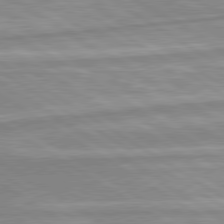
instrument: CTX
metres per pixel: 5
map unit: lApd
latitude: 80.0633
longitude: -172.0822
